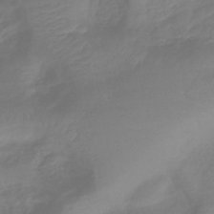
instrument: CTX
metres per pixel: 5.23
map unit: lHb
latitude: -42.2172
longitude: 81.1809
